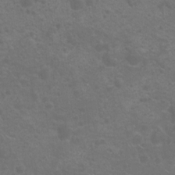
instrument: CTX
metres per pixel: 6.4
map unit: Ht
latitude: -5.0675
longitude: -18.7813
